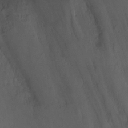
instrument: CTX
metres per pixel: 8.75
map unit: Nhu
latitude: -11.3132
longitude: -46.6302
